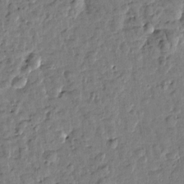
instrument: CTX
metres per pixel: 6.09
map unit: Htu
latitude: 0.7057
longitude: -179.2348
